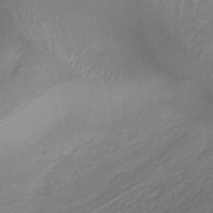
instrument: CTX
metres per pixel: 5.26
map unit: lHb
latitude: -37.7099
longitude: 73.5966
